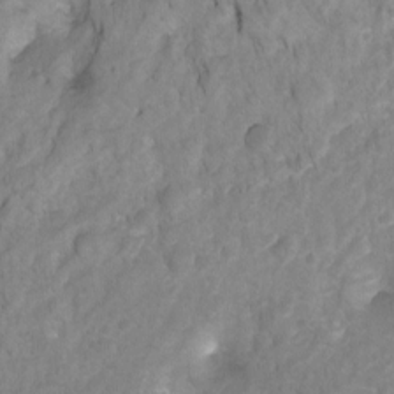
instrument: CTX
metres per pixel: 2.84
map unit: Hto
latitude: -7.6155
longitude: -39.8016
